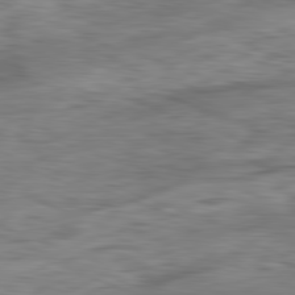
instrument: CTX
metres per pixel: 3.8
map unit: Ap
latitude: -81.7667
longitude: -79.9150
